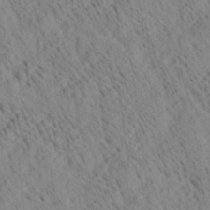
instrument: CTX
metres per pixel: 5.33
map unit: Ave
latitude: 20.9325
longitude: -140.2900
